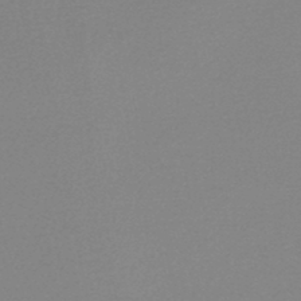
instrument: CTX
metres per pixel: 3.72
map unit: HNhu
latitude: -47.5021
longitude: 98.7463
